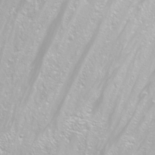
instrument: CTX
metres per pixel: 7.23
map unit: Nhu
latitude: -11.2565
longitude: -64.9325
